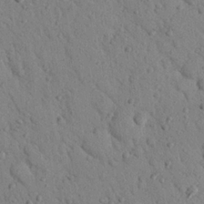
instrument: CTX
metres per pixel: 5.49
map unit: Nhu
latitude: 22.6490
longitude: -76.1200
